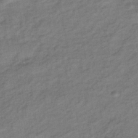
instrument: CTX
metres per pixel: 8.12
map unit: lHb
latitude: -33.8612
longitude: 65.2376
